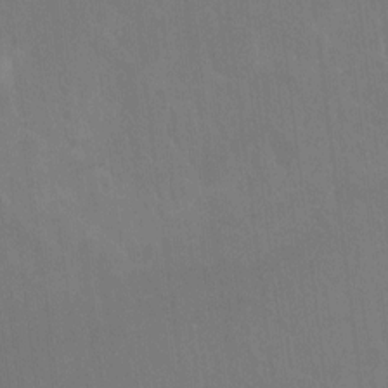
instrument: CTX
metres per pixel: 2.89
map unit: Ht
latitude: -8.0283
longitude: -38.9325
